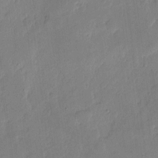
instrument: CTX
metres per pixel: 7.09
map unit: eHh
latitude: 5.1970
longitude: -72.4790
